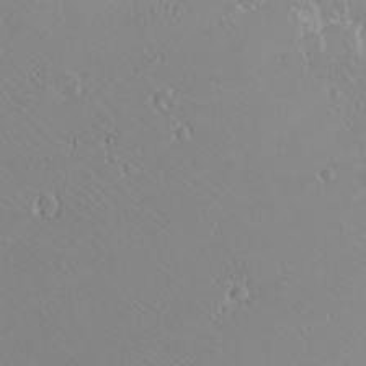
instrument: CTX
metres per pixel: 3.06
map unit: eHh
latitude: -8.5763
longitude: -69.7260
